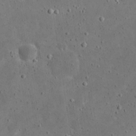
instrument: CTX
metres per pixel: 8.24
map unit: eHh
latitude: 21.2159
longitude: -65.6694
